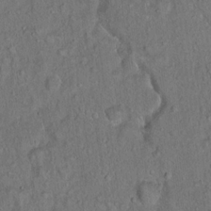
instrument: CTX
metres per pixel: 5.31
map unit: Hto
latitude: 15.6316
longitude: -40.7246
